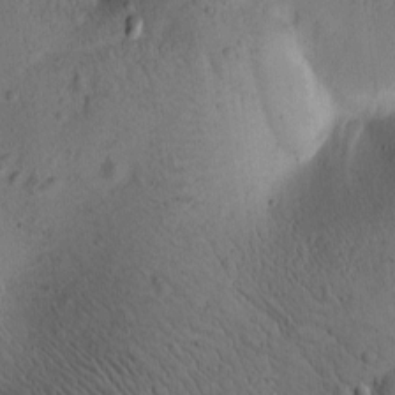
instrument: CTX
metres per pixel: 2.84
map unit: Htu
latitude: -1.8234
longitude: 170.4062
